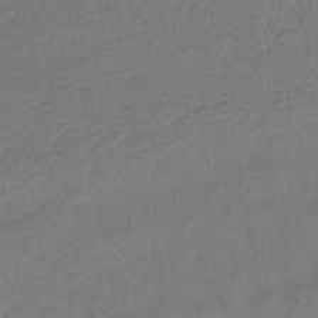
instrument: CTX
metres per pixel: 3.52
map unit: lHb
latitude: -37.5777
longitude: 69.1998
